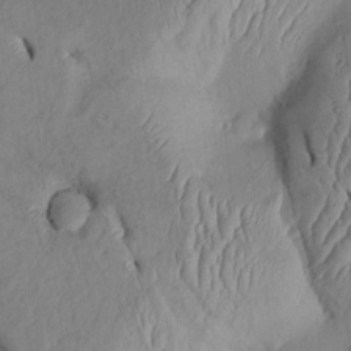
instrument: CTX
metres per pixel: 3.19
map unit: Htu
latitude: 2.1200
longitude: 149.0109
